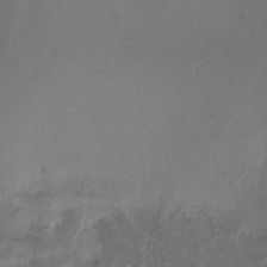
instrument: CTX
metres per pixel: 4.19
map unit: Ht
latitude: -10.4062
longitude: -46.3657
